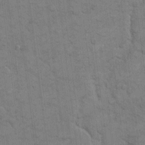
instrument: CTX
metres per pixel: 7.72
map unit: eHh
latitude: 12.3467
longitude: -65.3482
